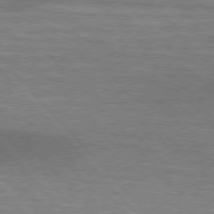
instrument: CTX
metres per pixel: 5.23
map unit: lApd
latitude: 76.2900
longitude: -62.6869
